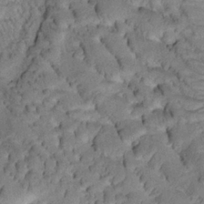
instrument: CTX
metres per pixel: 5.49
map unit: Htu
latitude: -0.8597
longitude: 173.2376
